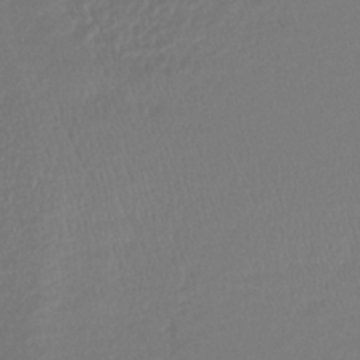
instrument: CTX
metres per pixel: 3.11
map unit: lHb
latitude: -41.7855
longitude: 71.6344
